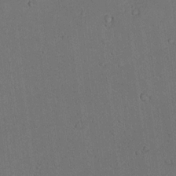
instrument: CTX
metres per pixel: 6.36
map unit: lAvf
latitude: 9.8206
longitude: 167.6533
